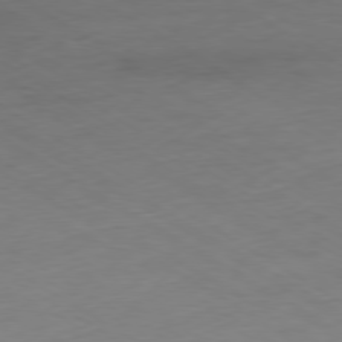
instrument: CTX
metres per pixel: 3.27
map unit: Ap
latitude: -79.0108
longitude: -58.0444
